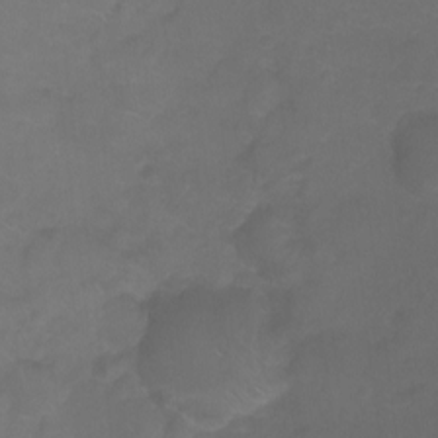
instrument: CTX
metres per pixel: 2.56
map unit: Ht
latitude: -9.4643
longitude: -35.5371
